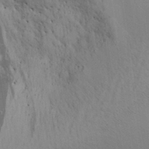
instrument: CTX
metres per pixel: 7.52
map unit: Aa
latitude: 29.1970
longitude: -145.4426
